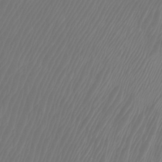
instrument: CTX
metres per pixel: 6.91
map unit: Htu
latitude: -6.2361
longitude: -74.7813
